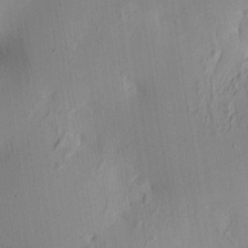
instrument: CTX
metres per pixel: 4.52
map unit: lAa
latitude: 5.7827
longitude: -113.3293
